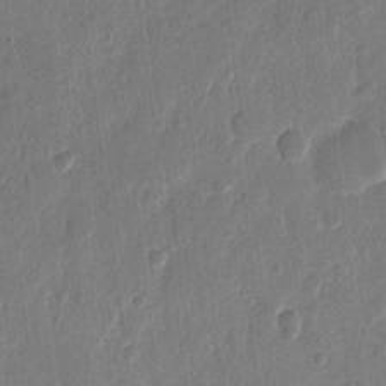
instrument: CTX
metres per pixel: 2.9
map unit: eHh
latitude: 12.2901
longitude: -68.8569
